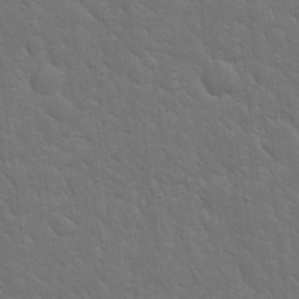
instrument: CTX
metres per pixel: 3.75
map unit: eHh
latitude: 19.7638
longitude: -63.0081
